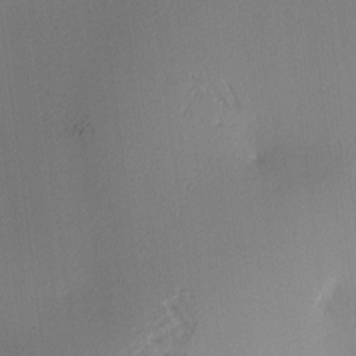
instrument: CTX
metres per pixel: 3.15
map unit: lAa
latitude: 2.5734
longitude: -115.6504
